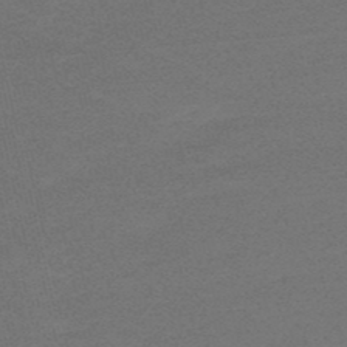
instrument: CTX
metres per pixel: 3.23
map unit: lHb
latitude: -49.4644
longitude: 83.0297
